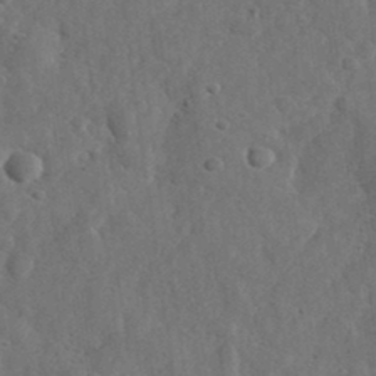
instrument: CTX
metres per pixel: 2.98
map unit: eHh
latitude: 34.2144
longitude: -78.0633
